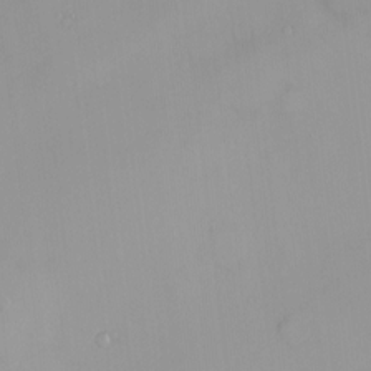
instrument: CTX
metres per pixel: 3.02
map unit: HNhu
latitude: 2.9324
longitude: 7.5021
